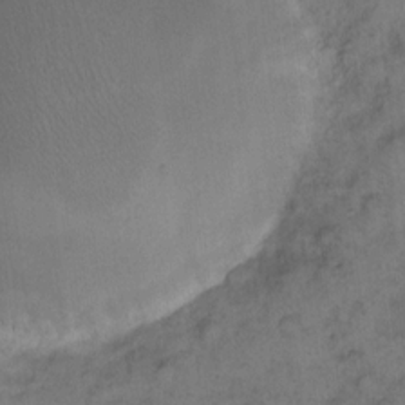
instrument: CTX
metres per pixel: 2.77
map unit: eHh
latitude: 12.0822
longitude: -63.6127
